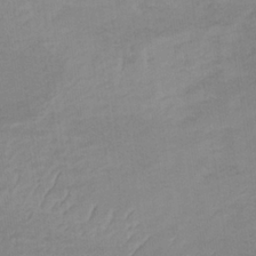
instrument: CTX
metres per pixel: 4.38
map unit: lHb
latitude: -34.1795
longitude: 68.3684
